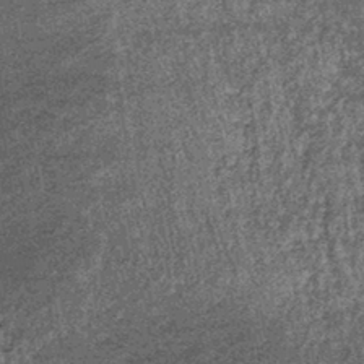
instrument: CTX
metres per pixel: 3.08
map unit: lHb
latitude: -39.7288
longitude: 66.7653
